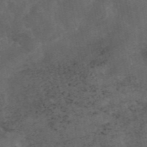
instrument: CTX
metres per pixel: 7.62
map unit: eAb
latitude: 45.5749
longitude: 124.1039
